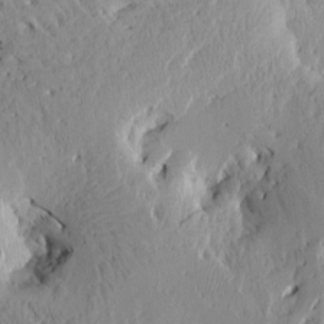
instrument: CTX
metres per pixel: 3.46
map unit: Htu
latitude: -3.1242
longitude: -178.3657
